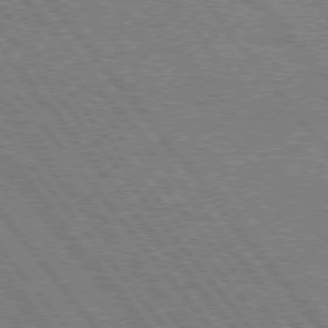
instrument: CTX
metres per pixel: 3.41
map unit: Hpe
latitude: 75.5749
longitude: -149.9339
